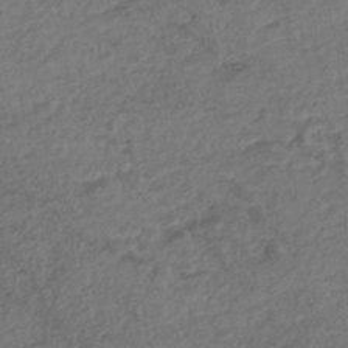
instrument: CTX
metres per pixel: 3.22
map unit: Nhe
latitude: -46.5196
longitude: -173.3292
